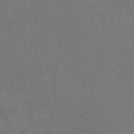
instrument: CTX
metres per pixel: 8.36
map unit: Nve
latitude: -59.1053
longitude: 51.9367
